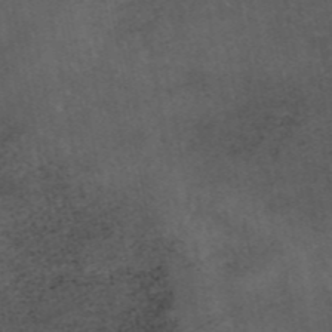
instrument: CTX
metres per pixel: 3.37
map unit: eAb
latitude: 45.6316
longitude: 124.1228
